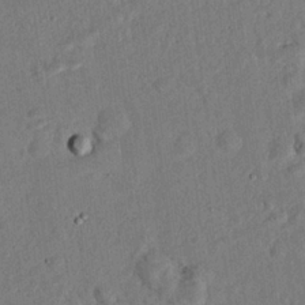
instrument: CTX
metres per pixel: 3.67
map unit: eHh
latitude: 24.4601
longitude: -80.6301
